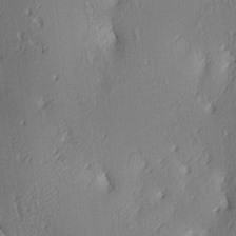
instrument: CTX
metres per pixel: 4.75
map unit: lAa
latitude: 4.3278
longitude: -116.6113
